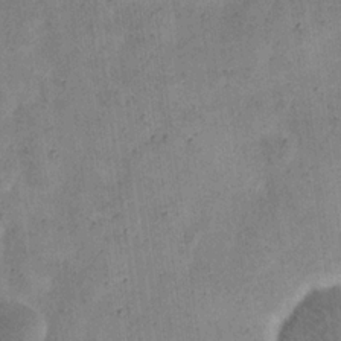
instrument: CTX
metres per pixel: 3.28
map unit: eHh
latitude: 21.6127
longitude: -66.1955
